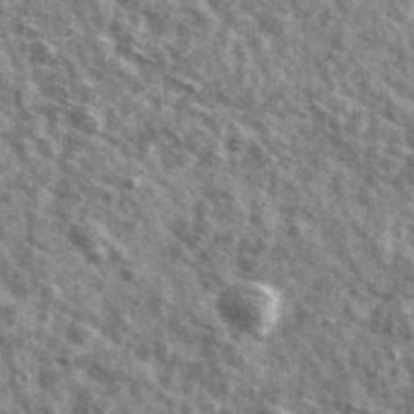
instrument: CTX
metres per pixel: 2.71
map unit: Ave
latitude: 41.5371
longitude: -106.5357
